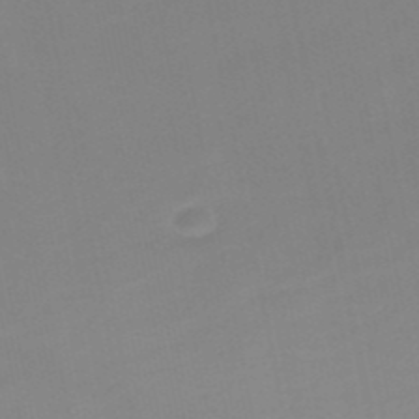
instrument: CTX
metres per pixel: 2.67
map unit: HNb
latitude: -51.2754
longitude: -50.1577
